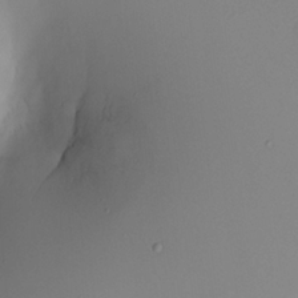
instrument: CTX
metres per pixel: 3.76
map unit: HNhu
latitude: 8.1767
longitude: -1.7071
